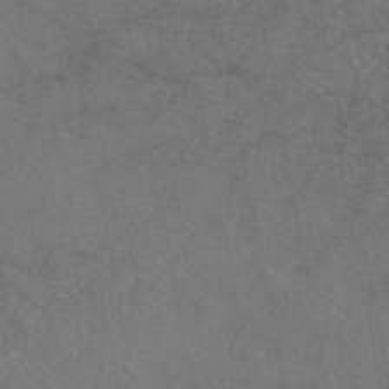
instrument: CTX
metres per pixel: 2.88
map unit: eAb
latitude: 46.9136
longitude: 110.6707
